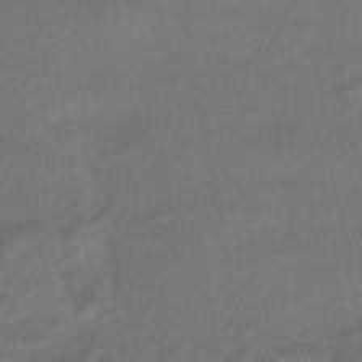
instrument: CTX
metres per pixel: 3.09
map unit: HNhu
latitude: -43.6721
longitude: 91.6344
